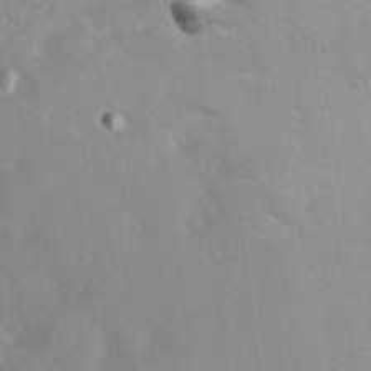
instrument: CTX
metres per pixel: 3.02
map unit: Ave
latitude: 11.0459
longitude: -102.5168
